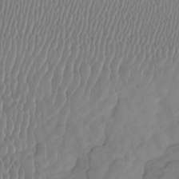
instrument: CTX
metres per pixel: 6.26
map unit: Htu
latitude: -7.0675
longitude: -70.1200
